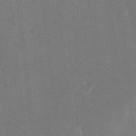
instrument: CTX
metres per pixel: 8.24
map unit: eHh
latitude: 19.3859
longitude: -68.0822
